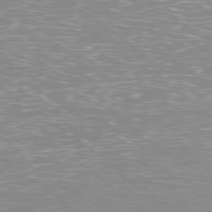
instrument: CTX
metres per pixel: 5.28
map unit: Hpe
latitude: -79.0864
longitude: 7.8800
